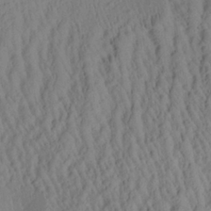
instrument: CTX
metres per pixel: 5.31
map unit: Aa
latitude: 26.9136
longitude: -135.5182
